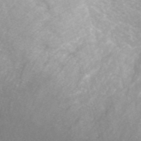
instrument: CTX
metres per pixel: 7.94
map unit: ANa
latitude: 43.4238
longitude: 26.0283
